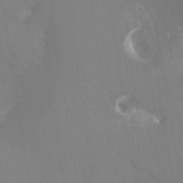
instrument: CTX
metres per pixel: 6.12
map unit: Ht
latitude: -8.4818
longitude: -31.3671
